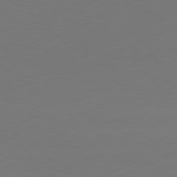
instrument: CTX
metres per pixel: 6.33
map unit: Ap
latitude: -81.2754
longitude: -84.3278
